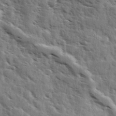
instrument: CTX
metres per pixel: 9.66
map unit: Ave
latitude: 10.9892
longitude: -102.8002
